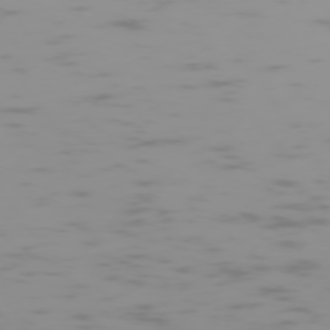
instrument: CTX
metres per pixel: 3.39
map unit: Hpe
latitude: -74.3496
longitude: 6.3873
